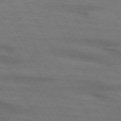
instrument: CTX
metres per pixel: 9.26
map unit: lApd
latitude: 74.1011
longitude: -65.0080
